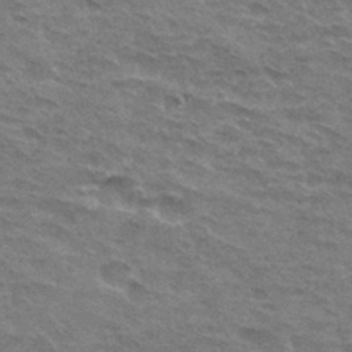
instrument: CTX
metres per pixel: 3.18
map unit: Hto
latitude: 32.9703
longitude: -45.2915
